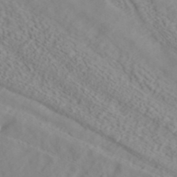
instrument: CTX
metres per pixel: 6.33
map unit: ANa
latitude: 37.7450
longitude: 23.5210
